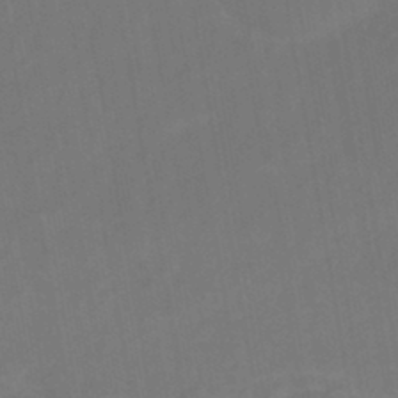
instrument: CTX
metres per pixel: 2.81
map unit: eHb
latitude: -43.8233
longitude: 87.6911
